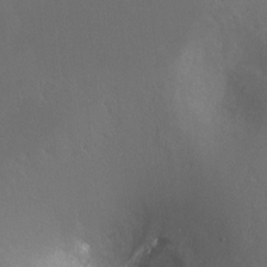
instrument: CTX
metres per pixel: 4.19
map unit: Hto
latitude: -7.8233
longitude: -45.9339
